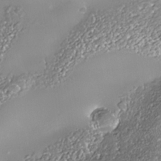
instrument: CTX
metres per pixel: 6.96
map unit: Nhe
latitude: -36.0472
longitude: -91.8205
